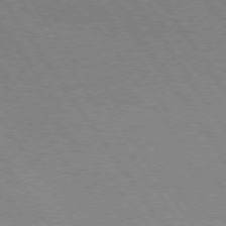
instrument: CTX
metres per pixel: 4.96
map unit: Hpe
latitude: 74.2334
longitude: -140.8191
